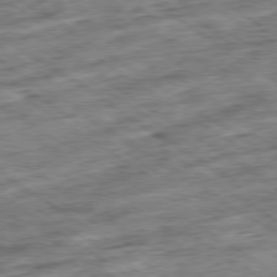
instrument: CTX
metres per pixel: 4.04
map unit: Ap
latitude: -79.6721
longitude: -51.5938
